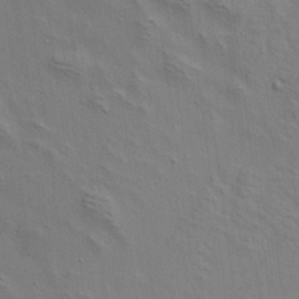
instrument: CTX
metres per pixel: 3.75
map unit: Aa
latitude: 19.6316
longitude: -141.1781
